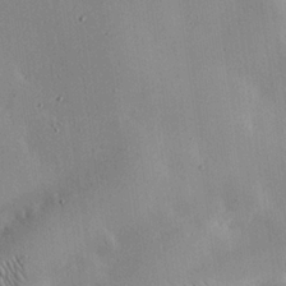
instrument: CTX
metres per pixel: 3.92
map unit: eHh
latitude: 24.1011
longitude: -90.8758
